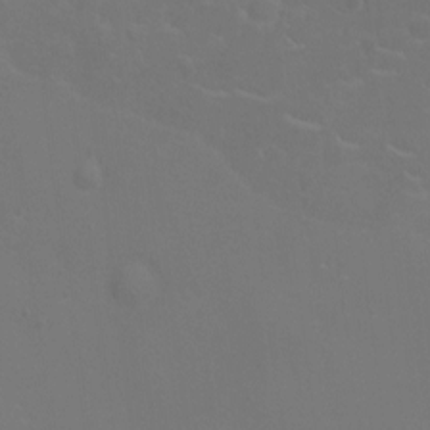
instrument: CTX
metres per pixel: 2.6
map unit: Nhu
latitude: -10.1795
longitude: -20.5924
